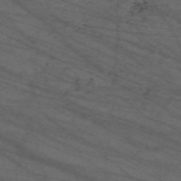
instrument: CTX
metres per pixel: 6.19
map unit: Nve
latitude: -59.7666
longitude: 61.5021
